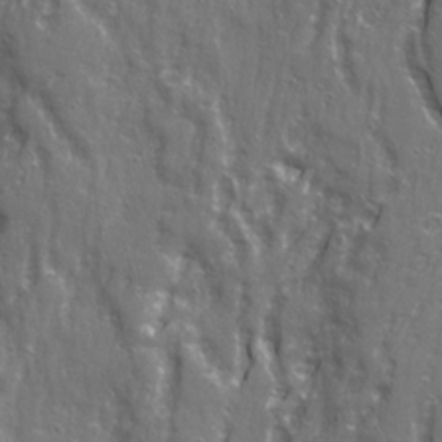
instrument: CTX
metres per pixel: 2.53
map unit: Ave
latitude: 22.6490
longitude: -133.2726
